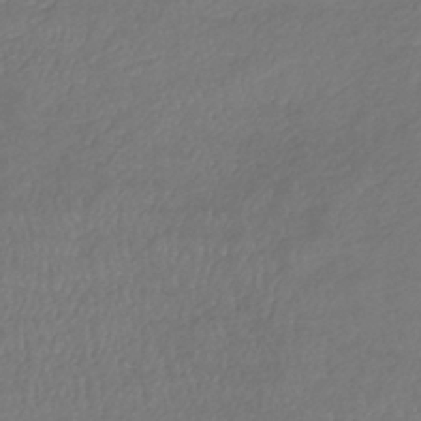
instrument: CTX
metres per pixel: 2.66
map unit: lHb
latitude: -38.3873
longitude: 73.6533
